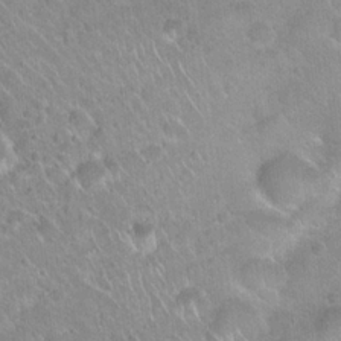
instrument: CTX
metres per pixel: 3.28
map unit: Hto
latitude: 20.4790
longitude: -52.2712
